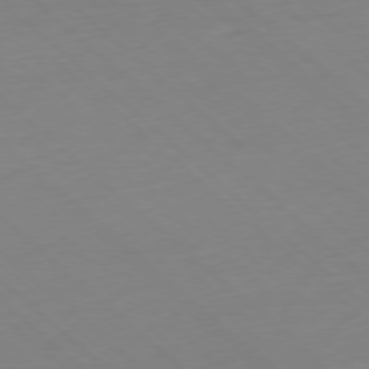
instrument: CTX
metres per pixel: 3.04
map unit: Hpe
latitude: -78.2739
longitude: 13.8045
